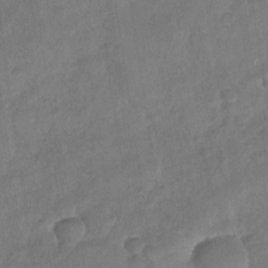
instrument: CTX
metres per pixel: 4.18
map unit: Nhu
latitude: -30.4440
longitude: -62.5546
